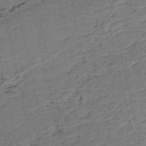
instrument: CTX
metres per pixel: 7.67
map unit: HNb
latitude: -54.2929
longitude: -46.9892
